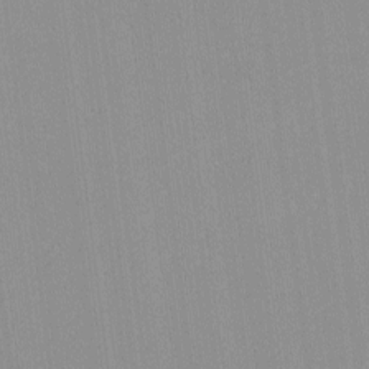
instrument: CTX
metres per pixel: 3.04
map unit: lHvf
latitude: -12.7652
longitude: -103.1403
